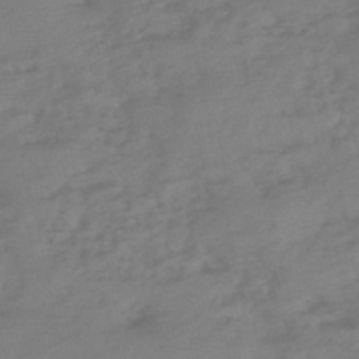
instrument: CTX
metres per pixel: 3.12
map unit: eHh
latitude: -51.1809
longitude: -25.0080
